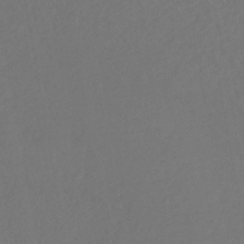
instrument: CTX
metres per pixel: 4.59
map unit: Nhe
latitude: -46.4251
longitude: -172.5545
